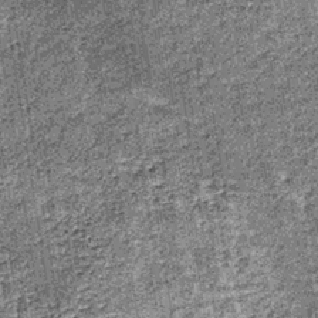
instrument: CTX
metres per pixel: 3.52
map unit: lHb
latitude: -36.4629
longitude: 64.6897
